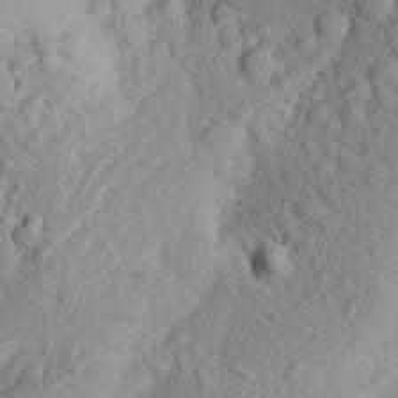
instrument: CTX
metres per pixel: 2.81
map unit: Aa
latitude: 24.6868
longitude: -147.6883
